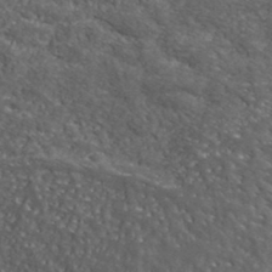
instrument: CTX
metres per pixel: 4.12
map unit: lHvf
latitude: 38.8002
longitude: -87.5182
